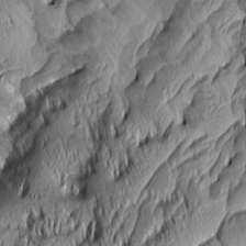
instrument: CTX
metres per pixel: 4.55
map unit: Aa
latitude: 7.4237
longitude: -129.3859
